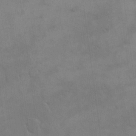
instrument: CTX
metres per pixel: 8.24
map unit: eHh
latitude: 17.9717
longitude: -66.3089
